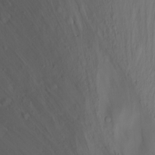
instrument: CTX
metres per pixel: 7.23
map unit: Nhu
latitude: -12.6330
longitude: -61.2726
